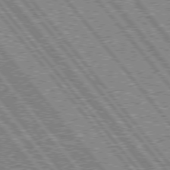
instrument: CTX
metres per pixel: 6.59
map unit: lApd
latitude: 75.5371
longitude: -77.4048
